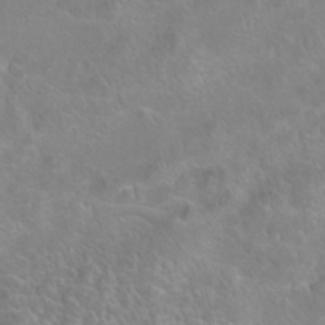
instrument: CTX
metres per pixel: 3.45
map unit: Hto
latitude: 7.4615
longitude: -31.3293
